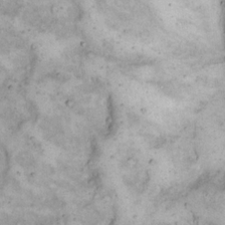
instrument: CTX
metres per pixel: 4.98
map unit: eHh
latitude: 17.0647
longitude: -62.4601
